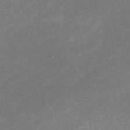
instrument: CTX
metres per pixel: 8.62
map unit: eAb
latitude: 48.7057
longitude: 119.0486
